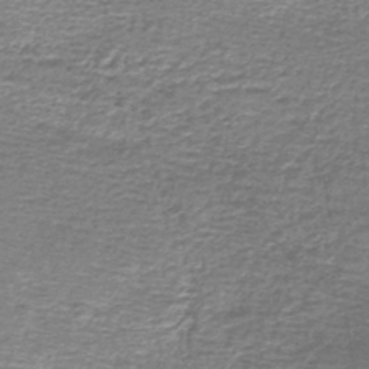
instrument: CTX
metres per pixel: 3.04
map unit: lHb
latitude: -44.3873
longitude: 57.3321
